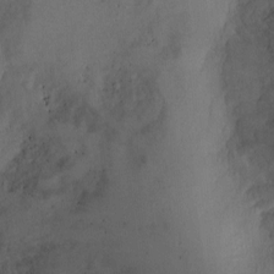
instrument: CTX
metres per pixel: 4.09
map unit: Ht
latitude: -5.1242
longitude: -19.3859
